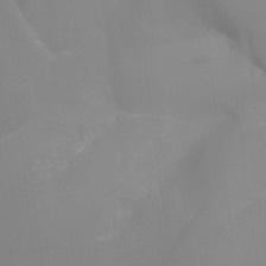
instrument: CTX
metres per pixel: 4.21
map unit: Ht
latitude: -10.3306
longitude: -27.9150
